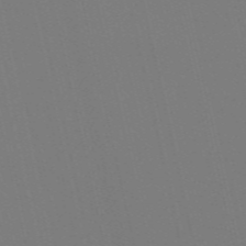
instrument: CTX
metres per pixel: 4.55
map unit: Nve
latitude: -58.1794
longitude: 61.0298
